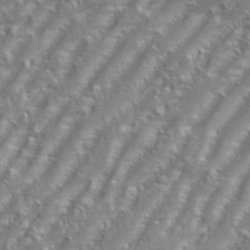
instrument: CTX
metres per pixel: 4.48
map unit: eHh
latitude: 35.0836
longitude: -133.8394
